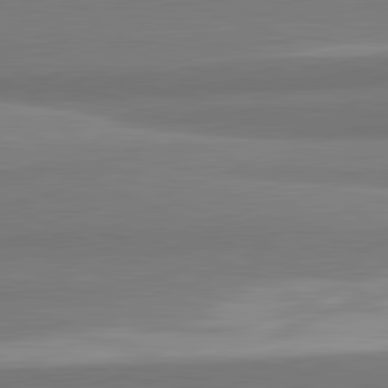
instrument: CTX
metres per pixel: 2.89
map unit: lApd
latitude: 82.0822
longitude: 172.7274
